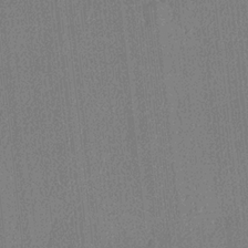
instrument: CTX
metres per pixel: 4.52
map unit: lHvf
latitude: 20.9892
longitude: 141.2754
